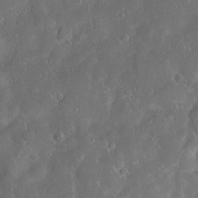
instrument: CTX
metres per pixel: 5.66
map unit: Hve
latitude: -10.8030
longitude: 174.7652
